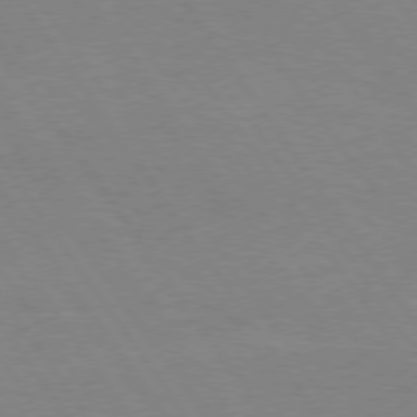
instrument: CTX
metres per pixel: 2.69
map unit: Hpe
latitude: 74.4223
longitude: -140.7624
